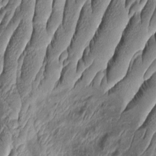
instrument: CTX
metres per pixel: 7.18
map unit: Aa
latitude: 8.9136
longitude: -131.7828
